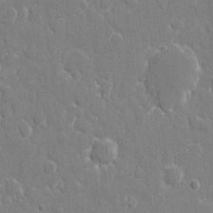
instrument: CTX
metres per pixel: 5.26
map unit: eHh
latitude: 8.9514
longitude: -69.7639
